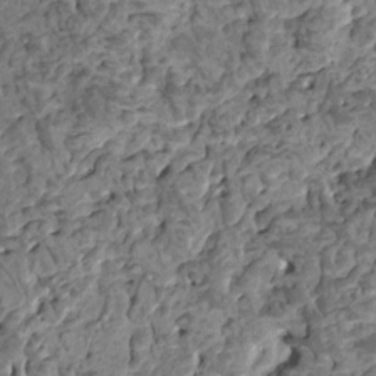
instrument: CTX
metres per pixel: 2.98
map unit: HNhu
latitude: 0.1577
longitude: 3.1998
